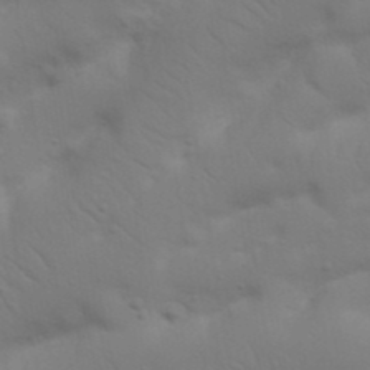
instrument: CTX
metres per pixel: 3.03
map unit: Nhu
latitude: 23.5182
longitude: -73.4238
